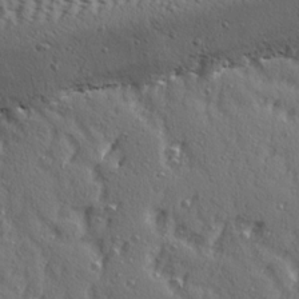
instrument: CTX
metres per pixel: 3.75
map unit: Ave
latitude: 15.4805
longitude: -105.1215
